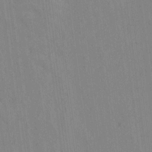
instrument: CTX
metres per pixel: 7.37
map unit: Nhu
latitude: 13.7828
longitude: -36.0633
